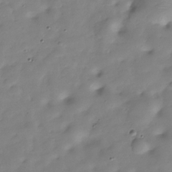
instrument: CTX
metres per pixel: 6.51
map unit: Hve
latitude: -30.2928
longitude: 90.2362
